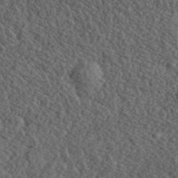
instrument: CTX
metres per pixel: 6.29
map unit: eHh
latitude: 36.0822
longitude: -79.7828
